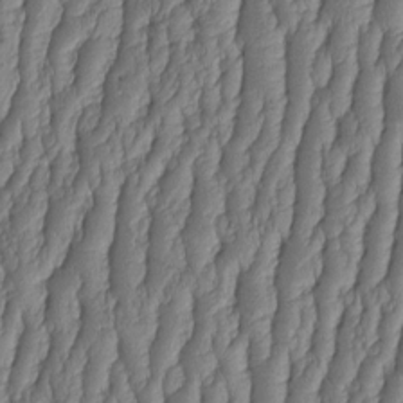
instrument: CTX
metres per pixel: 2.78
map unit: HNhu
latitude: -2.4628
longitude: 13.6344
